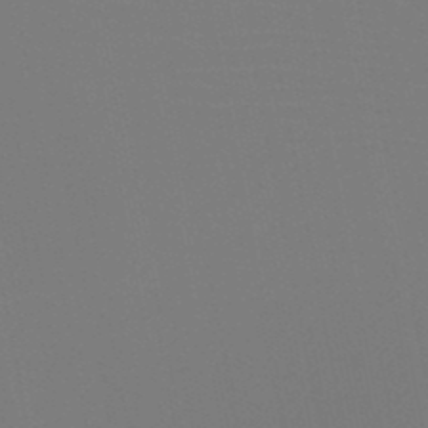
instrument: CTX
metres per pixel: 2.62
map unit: HNb
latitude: -46.9164
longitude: -42.9892
